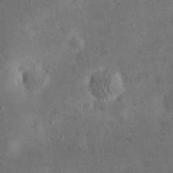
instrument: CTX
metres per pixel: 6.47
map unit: eHh
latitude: 24.9135
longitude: -68.3656
